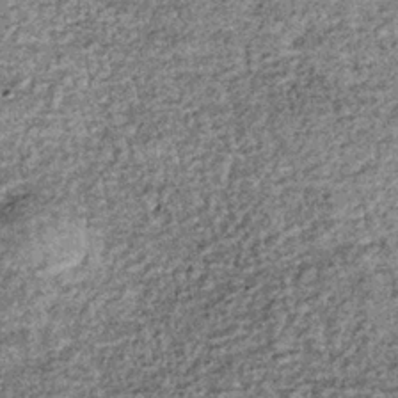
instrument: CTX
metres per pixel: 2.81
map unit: lHb
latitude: -36.3873
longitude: 66.5763
